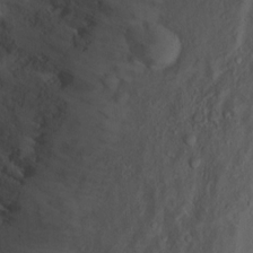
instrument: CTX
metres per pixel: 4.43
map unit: Nhu
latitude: 14.0255
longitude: -36.3656
